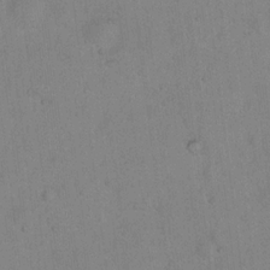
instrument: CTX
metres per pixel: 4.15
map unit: Hto
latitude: 15.6883
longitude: -40.2333
